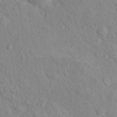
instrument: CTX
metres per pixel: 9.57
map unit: Nhu
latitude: 16.4979
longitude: -32.2711
